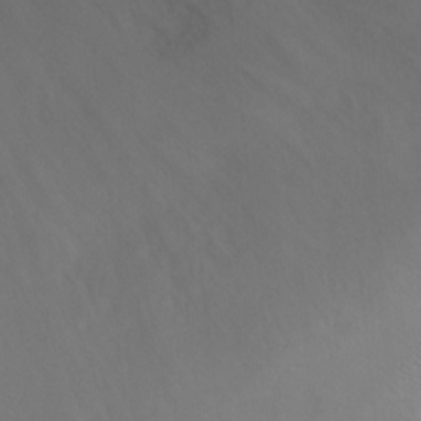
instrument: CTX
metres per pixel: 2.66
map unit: Ht
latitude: -0.0094
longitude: -35.8772
